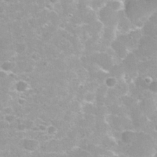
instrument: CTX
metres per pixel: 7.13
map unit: Nhu
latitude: 29.4426
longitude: -48.4601
